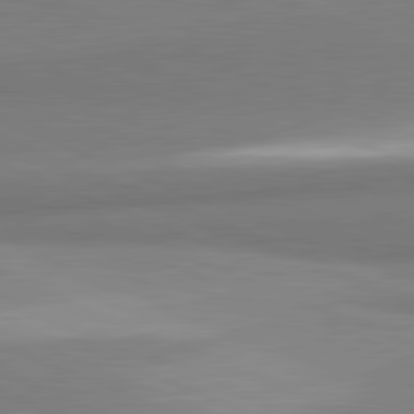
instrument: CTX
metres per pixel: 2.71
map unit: lApd
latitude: 81.9150
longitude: 160.3117
